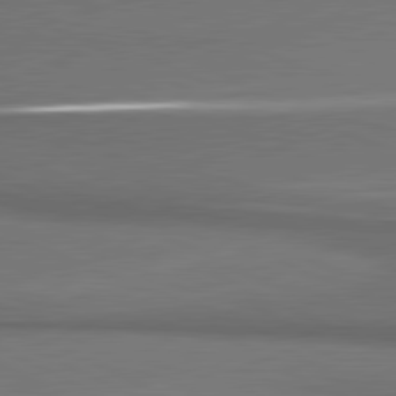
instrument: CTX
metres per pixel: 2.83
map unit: lApd
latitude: 81.1970
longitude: 175.2564
